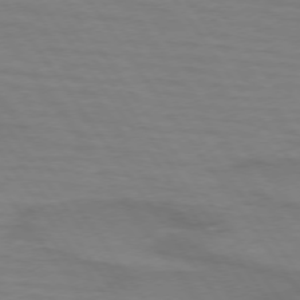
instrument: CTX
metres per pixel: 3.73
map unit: lApd
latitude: 73.8206
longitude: -62.2523
